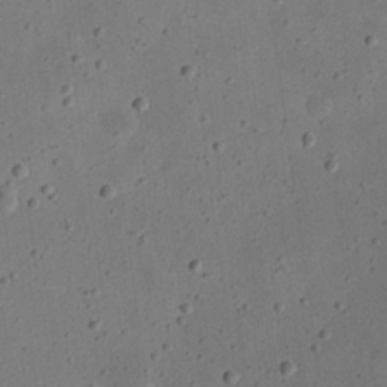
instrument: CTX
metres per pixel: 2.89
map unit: eHh
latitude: 23.2537
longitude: -68.9514
